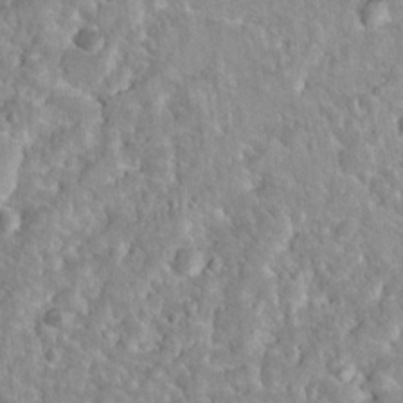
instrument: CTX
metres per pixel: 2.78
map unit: Nhu
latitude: 16.9325
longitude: -32.6679
